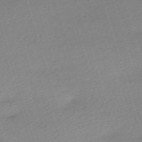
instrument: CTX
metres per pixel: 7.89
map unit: eHh
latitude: -62.0850
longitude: 53.8044
